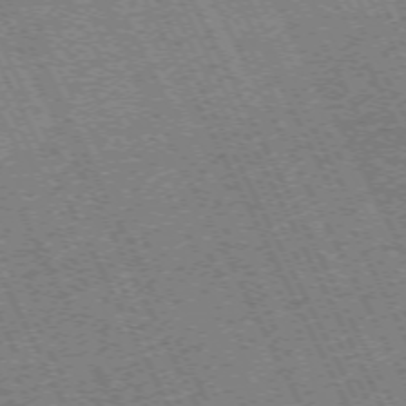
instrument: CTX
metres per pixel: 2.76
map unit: Hpe
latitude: -71.3132
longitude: 10.2928
